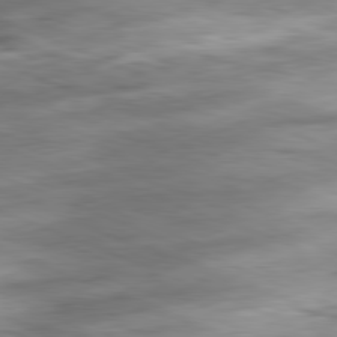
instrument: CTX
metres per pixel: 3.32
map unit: Ap
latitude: -81.8989
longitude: -80.7246
